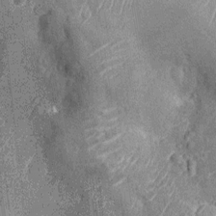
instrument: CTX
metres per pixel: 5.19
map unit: Nhu
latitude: -13.7289
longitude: -23.8772
